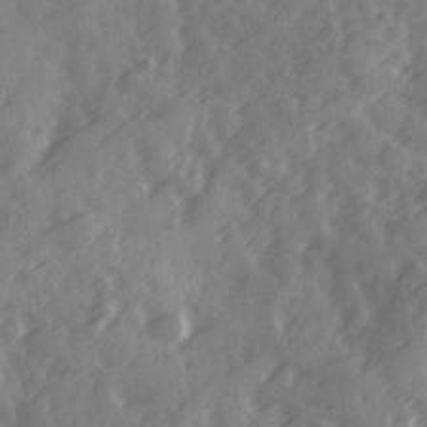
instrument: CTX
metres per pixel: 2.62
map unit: Ave
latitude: 19.2348
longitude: -131.2537
